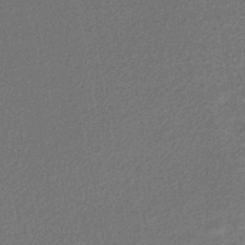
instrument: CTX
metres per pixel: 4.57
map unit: lHb
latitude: -40.2739
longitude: 71.3321
